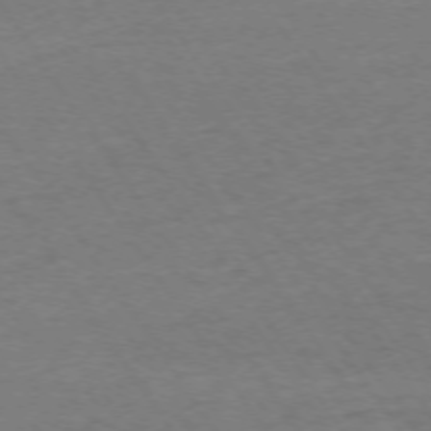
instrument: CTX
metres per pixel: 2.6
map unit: Ap
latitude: -74.7275
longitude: -85.9528
